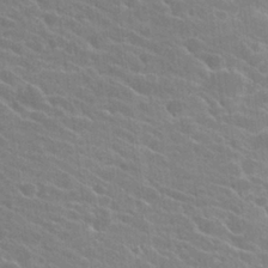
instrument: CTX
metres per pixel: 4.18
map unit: Hto
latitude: 24.0822
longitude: -40.8191
